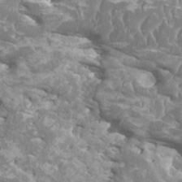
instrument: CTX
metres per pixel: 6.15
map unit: HNhu
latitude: 1.6505
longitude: 6.7274
